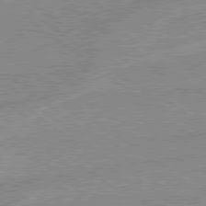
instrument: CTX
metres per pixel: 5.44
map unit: Hpe
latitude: 78.8569
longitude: -144.6112
